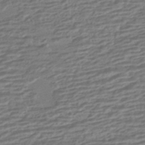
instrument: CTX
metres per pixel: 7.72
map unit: HNhu
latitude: -42.9163
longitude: 104.6707
